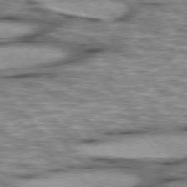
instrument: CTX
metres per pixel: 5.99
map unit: lApd
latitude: 76.1389
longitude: -49.6694
